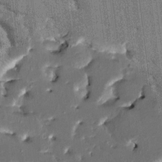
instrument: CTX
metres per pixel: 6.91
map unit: HNhu
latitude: 5.7639
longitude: -5.7639
